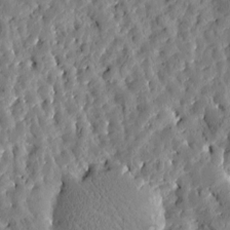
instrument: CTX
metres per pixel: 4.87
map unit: Htu
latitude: -3.5210
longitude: 174.5951
